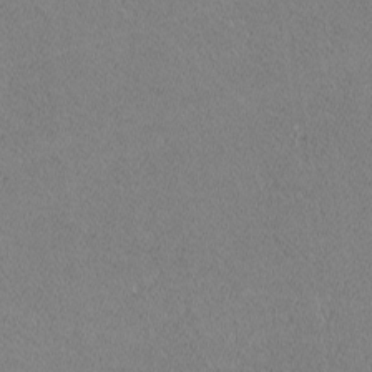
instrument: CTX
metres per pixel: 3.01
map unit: lHvf
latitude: -12.4818
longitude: -104.1200
